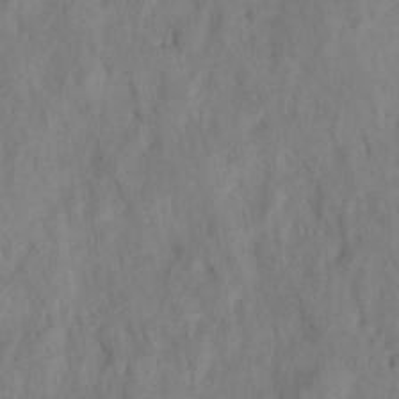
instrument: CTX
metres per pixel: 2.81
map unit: HNhu
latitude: -28.6707
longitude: 73.0864
